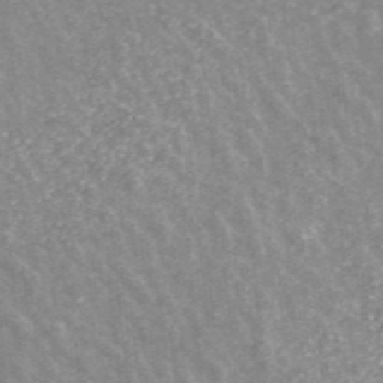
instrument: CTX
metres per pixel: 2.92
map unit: ANa
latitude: 42.9514
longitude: 26.4817
